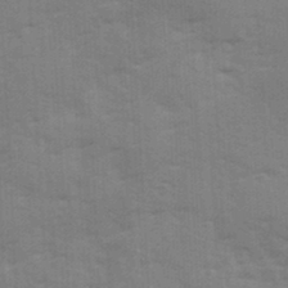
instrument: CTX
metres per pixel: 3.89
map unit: Ave
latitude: 12.2334
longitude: -102.5546
